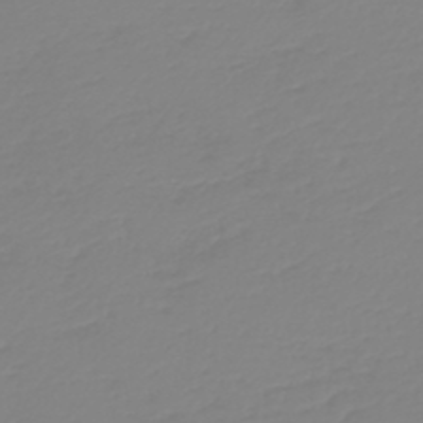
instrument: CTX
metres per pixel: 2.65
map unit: HNb
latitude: -45.8611
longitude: 54.6141
